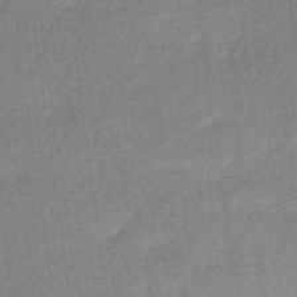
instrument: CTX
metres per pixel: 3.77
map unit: HNb
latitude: -36.5573
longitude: 56.8408
